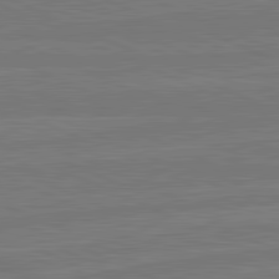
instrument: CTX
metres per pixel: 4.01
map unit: lApd
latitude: 82.0444
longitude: -177.7638
